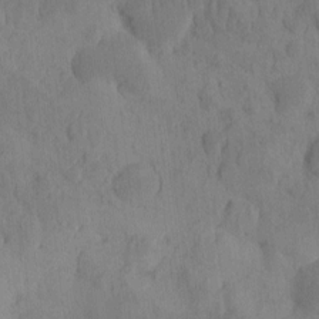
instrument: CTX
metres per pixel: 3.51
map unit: eHh
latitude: -1.9179
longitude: 16.2551
